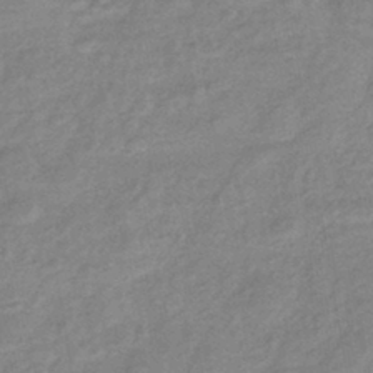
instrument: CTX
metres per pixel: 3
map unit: eHb
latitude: -40.5951
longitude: 80.6519
